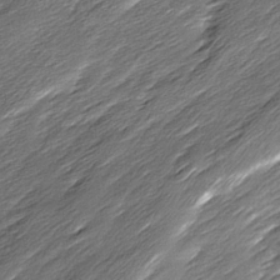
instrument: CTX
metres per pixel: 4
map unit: Ave
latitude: 15.8395
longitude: -136.4601
